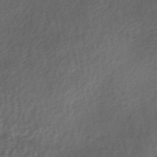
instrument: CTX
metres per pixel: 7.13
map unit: Nhe
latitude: -48.0472
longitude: -171.7261
